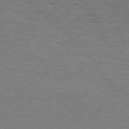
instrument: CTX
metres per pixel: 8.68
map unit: Hpe
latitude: 75.2159
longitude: -151.4993
